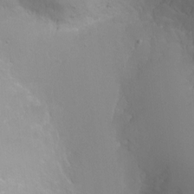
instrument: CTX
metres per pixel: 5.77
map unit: Ht
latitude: -0.7464
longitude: -17.6694
